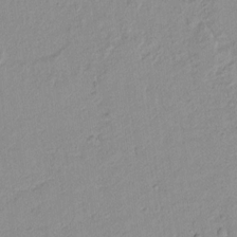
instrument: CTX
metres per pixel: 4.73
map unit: lAvf
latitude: 8.2334
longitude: 167.2187
